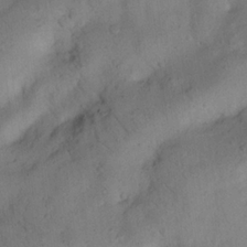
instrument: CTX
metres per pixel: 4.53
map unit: Nhu
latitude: 21.6505
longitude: -75.5371
